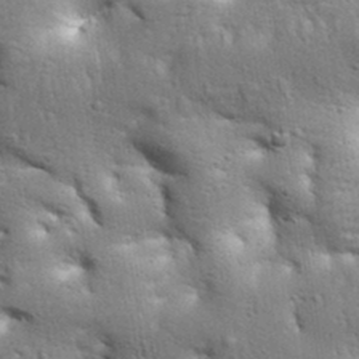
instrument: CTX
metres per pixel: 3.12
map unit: Aa
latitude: 33.3482
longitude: -144.2144
